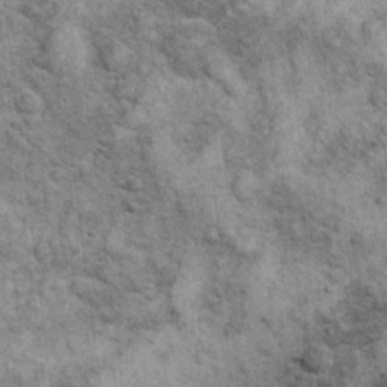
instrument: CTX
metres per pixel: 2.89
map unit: Ht
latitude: 10.1956
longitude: -38.4223
